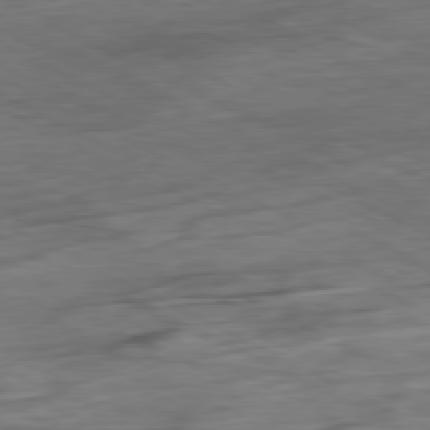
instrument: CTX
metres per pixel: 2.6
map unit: Ap
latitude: -80.9164
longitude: -80.0633
